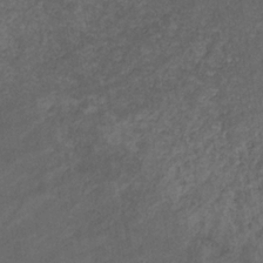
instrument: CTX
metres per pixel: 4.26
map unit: eHb
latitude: -32.7275
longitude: 71.7289
